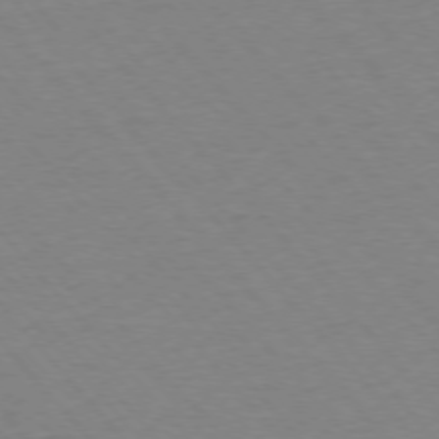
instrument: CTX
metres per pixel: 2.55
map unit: Ap
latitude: -76.3684
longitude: -86.6868
